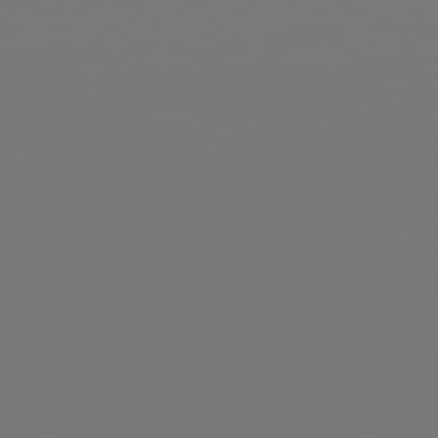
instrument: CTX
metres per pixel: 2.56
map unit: Hpe
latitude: 78.8569
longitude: -138.5546
